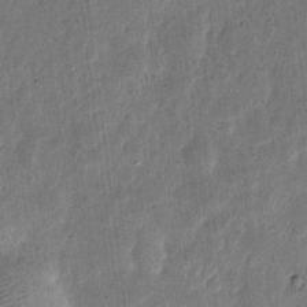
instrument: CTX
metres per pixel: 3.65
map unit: eHh
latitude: 5.2726
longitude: -71.0269
